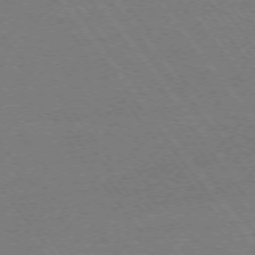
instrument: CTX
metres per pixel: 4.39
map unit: Ap
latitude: -74.8786
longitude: -82.3845
